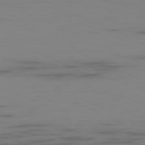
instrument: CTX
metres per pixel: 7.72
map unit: Ap
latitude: -81.0487
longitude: -61.8394
